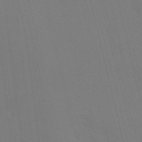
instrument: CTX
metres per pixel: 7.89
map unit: HNhu
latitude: 7.3860
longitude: 4.4251
